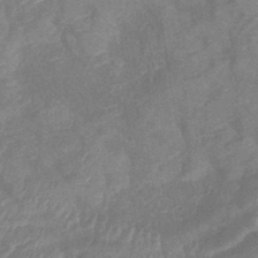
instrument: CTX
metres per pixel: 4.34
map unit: lHb
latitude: -40.3684
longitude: 77.2943
